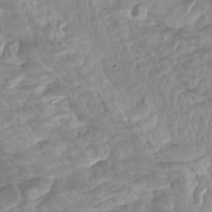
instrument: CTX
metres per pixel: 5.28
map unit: Htu
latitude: -5.3320
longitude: -76.2333
